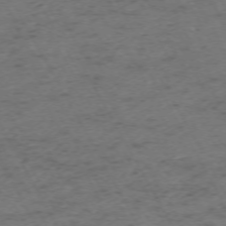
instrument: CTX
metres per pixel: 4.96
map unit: Ap
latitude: -72.8786
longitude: -70.1200
